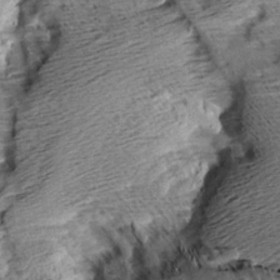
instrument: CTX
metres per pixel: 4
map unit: Aa
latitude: 7.7072
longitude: -140.0633
